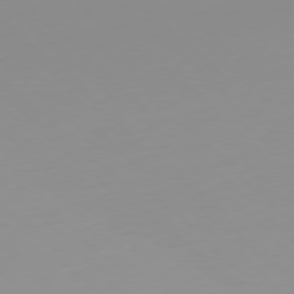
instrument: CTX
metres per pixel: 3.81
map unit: Hpe
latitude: -78.3306
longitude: 14.8030
